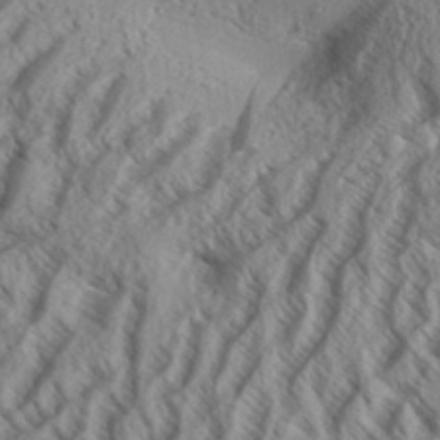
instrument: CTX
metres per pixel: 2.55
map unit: Aa
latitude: 33.4049
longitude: -137.6505
